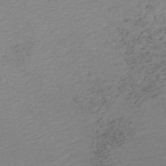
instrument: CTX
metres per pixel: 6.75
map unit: HNb
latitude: -48.2173
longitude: 58.4817
